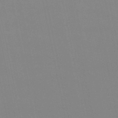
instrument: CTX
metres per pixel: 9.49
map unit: eHb
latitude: -50.1795
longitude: 68.3306
